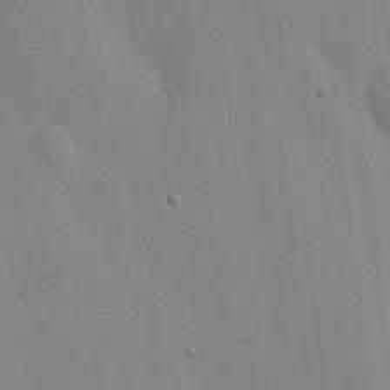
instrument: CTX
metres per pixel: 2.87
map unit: Nhu
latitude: 16.2523
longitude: -79.0837
